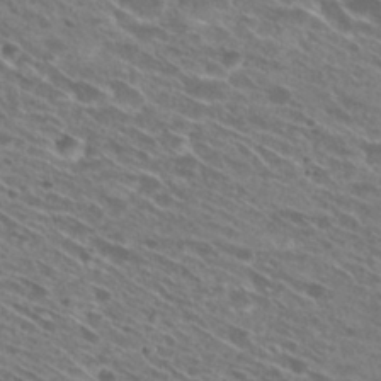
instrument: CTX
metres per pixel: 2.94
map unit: Hto
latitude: 28.4979
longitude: -45.0458
